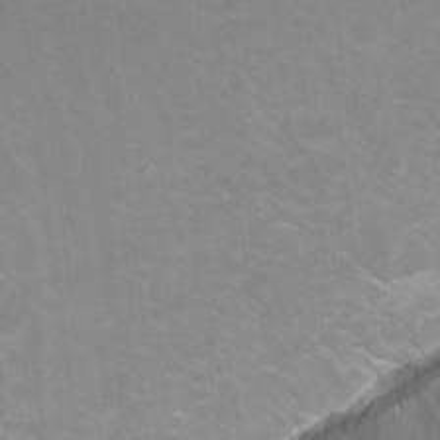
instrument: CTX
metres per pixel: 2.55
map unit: Nhu
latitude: -11.9367
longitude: -49.3671
